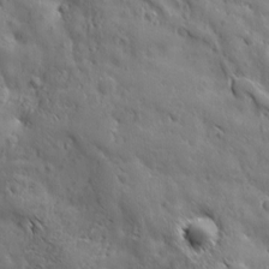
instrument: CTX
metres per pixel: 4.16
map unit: Ave
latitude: 12.4412
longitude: -105.2159
